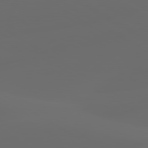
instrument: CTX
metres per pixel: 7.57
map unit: lApd
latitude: 80.0633
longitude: -91.4615
